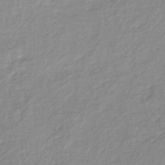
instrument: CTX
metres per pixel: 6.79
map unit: lHb
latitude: -40.9353
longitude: 70.3495
